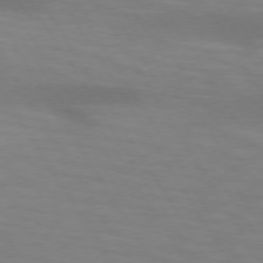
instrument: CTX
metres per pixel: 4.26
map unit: lApd
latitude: 73.7261
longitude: -53.4616
